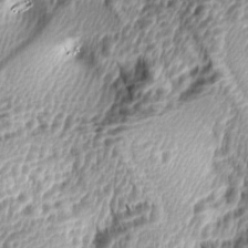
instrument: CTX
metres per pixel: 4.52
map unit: lAa
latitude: -4.9163
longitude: -122.4790
